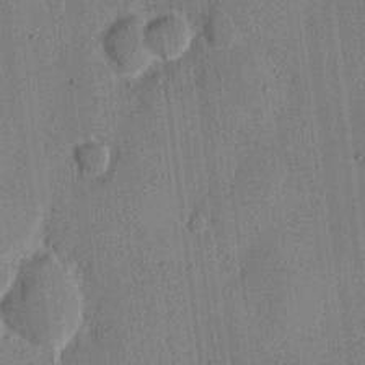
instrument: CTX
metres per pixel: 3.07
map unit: eHh
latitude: 7.4048
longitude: -66.5923
